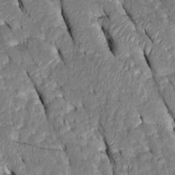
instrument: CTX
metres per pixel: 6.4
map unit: Htu
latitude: -0.4629
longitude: 149.6533
